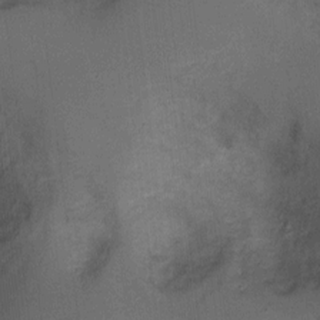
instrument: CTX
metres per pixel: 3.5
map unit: Ht
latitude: -2.3495
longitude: -32.9325
